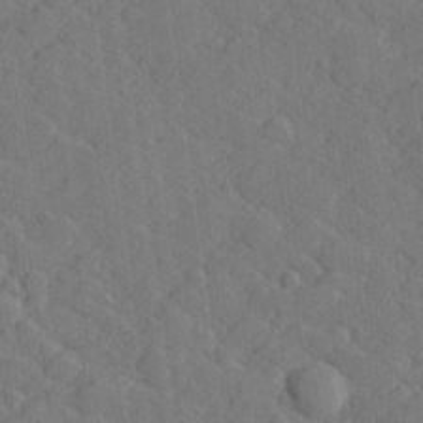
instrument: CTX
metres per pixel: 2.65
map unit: lHvf
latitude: 26.1389
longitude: 142.7274
